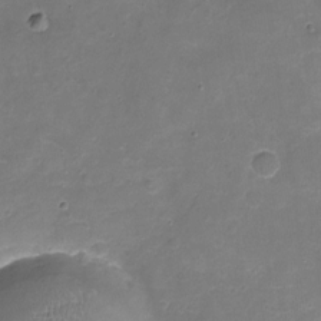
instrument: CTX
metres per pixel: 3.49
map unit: Nhu
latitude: -18.1039
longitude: -56.6301
